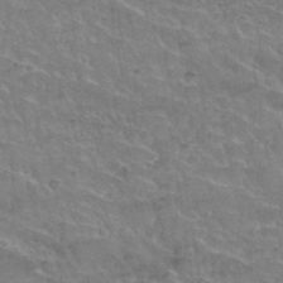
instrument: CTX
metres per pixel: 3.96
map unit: Hto
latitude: 35.7071
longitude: -45.6505
